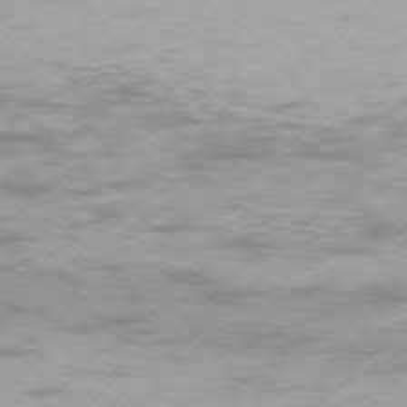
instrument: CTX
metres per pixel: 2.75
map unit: Ap
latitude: -75.0109
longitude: -76.5923
